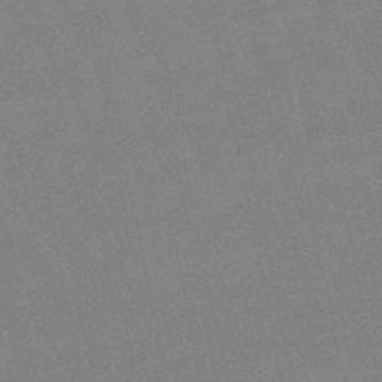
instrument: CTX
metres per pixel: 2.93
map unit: lHb
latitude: -49.1242
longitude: 75.7856
